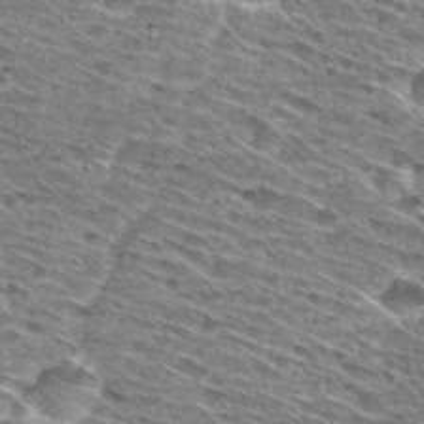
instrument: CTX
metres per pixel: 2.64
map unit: Hto
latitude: 29.4615
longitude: -46.1767
